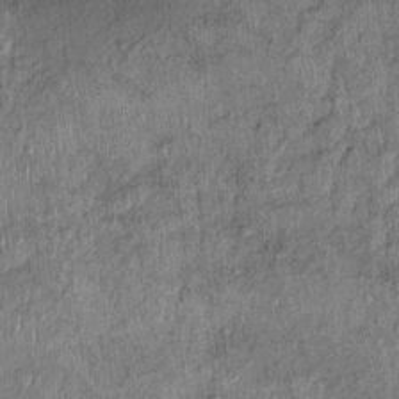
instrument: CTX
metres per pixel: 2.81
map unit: Ht
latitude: 11.4049
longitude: -37.7827
